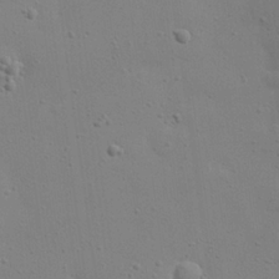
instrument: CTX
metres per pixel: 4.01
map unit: eHh
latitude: 24.6679
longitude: -69.4993
